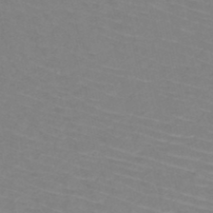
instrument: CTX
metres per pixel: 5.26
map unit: HNb
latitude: -50.0850
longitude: -51.5749
